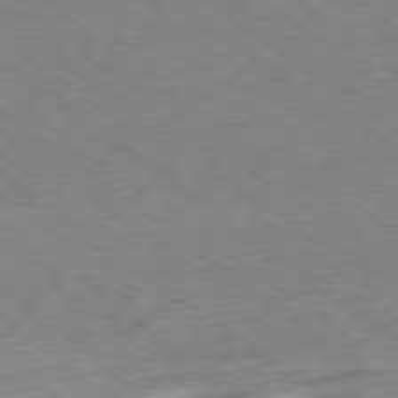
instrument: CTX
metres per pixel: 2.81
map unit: Ap
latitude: -78.9352
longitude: -79.7072
